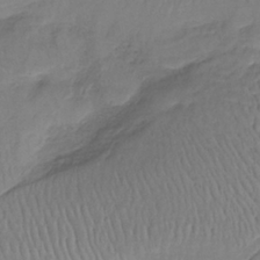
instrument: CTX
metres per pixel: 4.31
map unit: lHb
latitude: -37.6532
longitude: 58.6329
